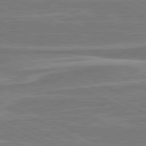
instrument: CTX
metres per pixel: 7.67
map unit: lApd
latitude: 80.8191
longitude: -174.1200
